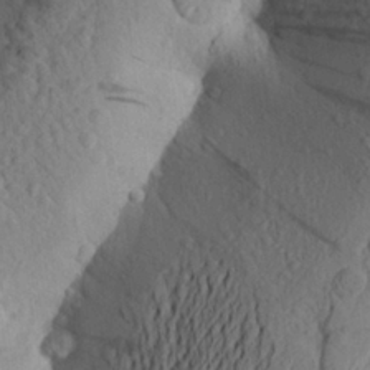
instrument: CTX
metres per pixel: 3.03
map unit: Aa
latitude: 24.5167
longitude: -149.8017
